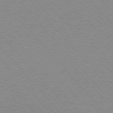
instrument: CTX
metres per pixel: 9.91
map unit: lApd
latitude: 76.2522
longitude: -86.3845
